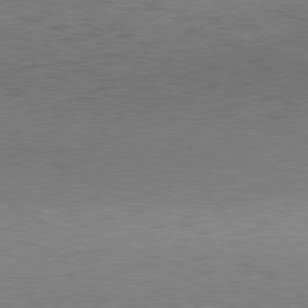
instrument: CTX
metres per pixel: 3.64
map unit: Hpe
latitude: -82.1417
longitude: 11.7856
